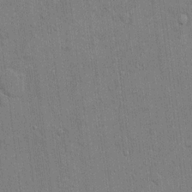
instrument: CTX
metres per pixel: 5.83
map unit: eHh
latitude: 14.8947
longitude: -68.8947
